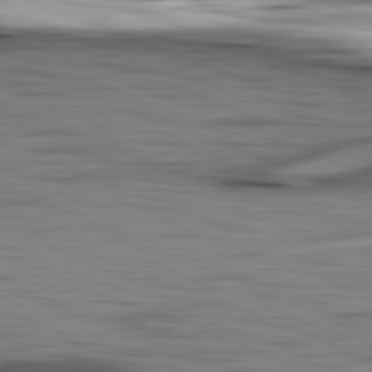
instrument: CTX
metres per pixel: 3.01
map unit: lApd
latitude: 81.8205
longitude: 127.7855
